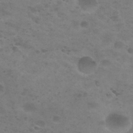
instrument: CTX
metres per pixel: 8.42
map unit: Nhu
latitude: 29.4237
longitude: -47.5560
